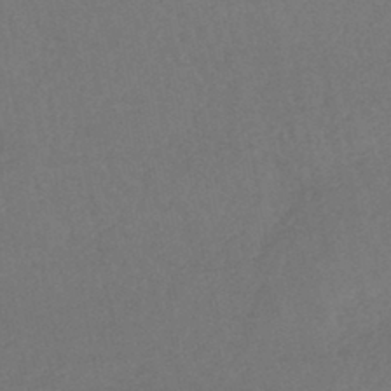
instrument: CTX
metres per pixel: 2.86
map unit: lHb
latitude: -43.2564
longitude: 73.7100
